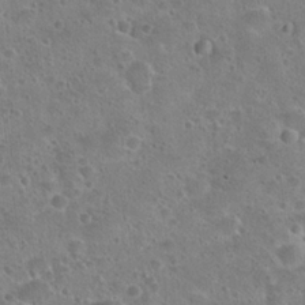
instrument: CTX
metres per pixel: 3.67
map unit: Hto
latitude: 23.0647
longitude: -49.2915
